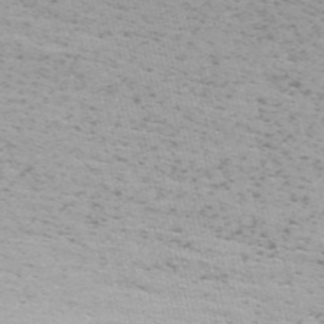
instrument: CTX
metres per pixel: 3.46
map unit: HNb
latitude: -54.8219
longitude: -41.0836
